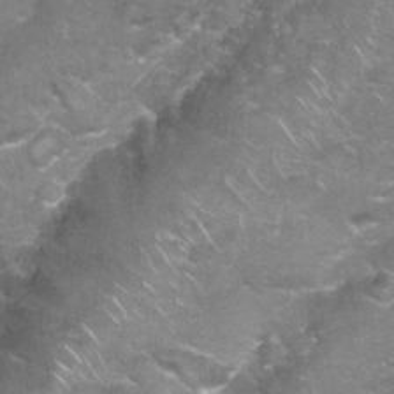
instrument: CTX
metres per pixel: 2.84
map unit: Nhu
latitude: 26.9136
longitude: -61.1214
